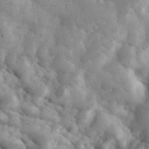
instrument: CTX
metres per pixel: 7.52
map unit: eHh
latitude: 35.5182
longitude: -68.2901
